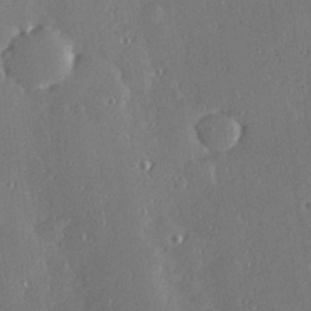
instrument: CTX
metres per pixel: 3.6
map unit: Hve
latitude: 27.6127
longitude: -91.1025
